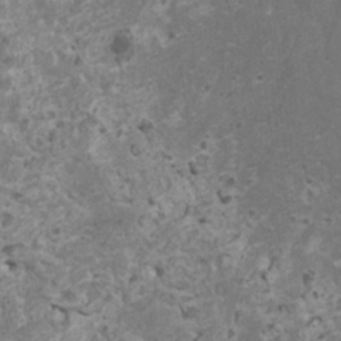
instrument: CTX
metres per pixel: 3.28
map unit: HNhu
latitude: -1.0865
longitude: 2.4251
